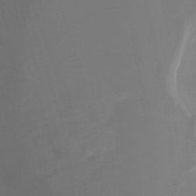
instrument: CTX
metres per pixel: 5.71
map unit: HNhu
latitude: -27.3509
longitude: 74.3307
